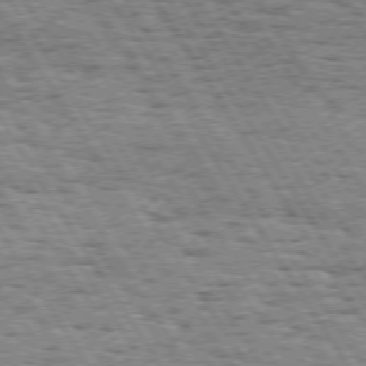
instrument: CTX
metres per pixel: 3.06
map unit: Hpe
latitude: 73.4616
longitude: -131.8584
